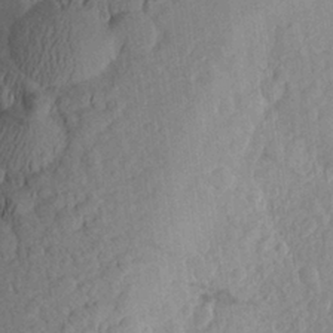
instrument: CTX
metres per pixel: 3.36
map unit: Aa
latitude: 25.9717
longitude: -146.1767
